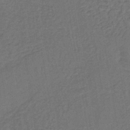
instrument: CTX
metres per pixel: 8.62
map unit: lHb
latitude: -39.5966
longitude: 63.5966
